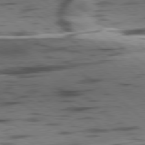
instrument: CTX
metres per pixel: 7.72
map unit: lApd
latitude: 78.8569
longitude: -50.5356
